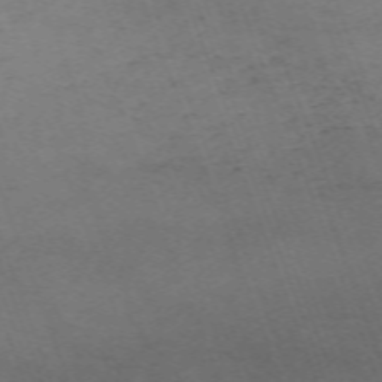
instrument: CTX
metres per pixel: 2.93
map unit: Nhu
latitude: -67.6911
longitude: 40.1983
